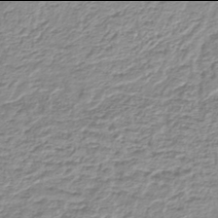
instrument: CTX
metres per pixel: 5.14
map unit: lHb
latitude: -42.0094
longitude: 69.8233
